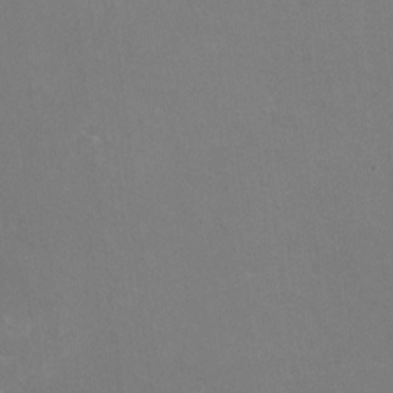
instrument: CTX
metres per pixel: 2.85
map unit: HNhu
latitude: -2.1416
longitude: -2.9891
